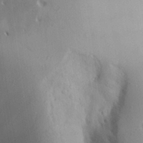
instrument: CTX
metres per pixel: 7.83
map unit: Aa
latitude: 27.8017
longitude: -147.5938
